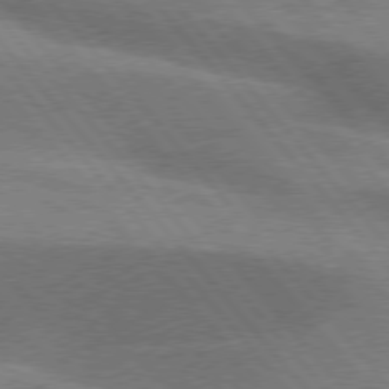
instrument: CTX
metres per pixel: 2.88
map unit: lApd
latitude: 76.2711
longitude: -61.7071
